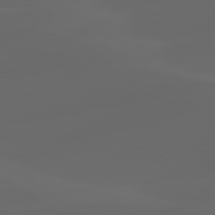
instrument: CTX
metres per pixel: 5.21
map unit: lApd
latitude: 80.1956
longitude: -90.4979
